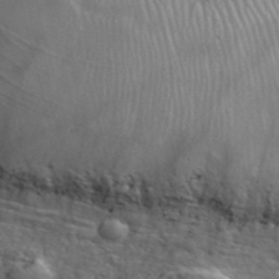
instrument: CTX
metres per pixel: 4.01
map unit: eHh
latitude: 40.2711
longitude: -56.9702
